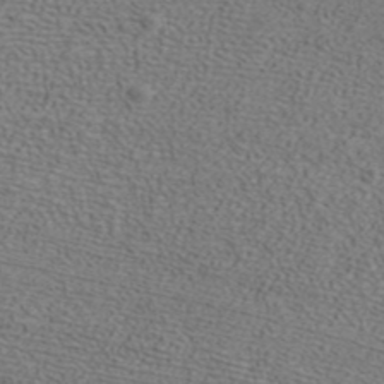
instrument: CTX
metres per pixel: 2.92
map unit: ANa
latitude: 39.9339
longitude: 21.5399
